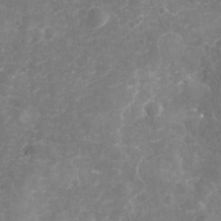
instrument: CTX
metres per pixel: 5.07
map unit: Nhu
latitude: -18.2362
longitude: -57.0647
